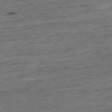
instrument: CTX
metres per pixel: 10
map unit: Hpe
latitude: -79.4265
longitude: 11.6911
